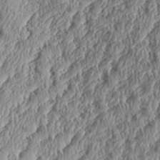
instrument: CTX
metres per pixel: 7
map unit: eHh
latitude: 35.2537
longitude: -137.9906
